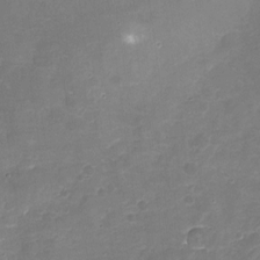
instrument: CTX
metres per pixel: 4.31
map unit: Nhu
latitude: -17.2376
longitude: -56.7624
